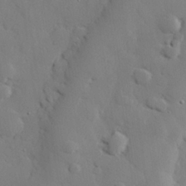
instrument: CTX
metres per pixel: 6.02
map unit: eHh
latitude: 28.3467
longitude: -81.6694
